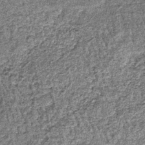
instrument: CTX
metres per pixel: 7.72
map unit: lHb
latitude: -38.9730
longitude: 64.9731
